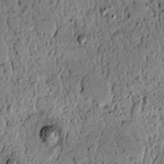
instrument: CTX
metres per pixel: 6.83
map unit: lAvf
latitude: 4.4790
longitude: 167.2943
